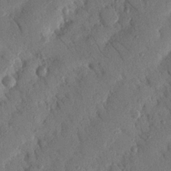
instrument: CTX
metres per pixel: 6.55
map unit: Nhu
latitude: 19.6316
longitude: -77.6882
